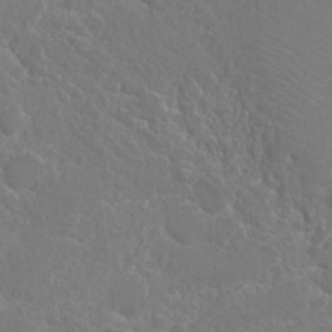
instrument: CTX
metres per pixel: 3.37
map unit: Hto
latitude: 23.2915
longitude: -40.4601
